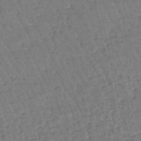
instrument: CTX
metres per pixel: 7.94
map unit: lHb
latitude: -42.4817
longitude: 67.2943
